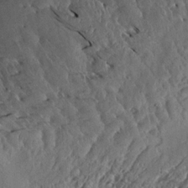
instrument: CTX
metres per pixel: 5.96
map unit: Aa
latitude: 12.9892
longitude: -140.5545
